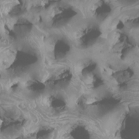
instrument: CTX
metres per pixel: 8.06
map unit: Htu
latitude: -6.3684
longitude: -77.1781
